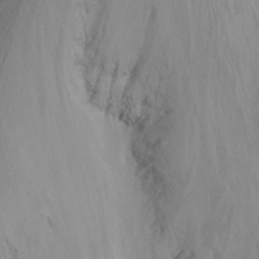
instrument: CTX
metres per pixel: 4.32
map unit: Nhu
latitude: -13.9745
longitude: -60.7624
